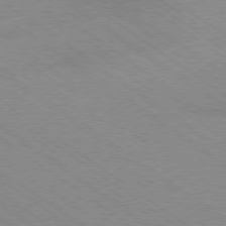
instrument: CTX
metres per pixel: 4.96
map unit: Hpe
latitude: -79.1809
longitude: -23.1025
